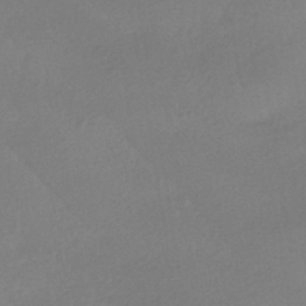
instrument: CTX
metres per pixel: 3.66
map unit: HNhu
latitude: -40.7841
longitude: 96.9920
